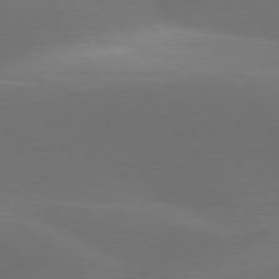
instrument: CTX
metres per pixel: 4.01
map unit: lApd
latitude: 77.9150
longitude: -52.8569
